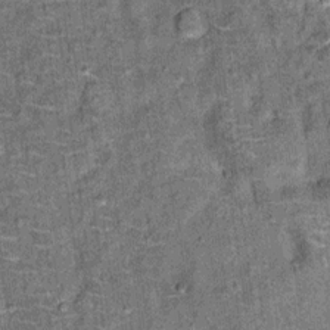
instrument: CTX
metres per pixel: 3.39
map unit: Ht
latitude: 11.3104
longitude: -38.9514
